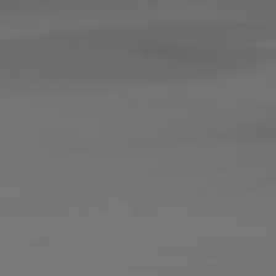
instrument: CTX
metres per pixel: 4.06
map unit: Hpe
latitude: 77.8205
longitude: -166.1766
